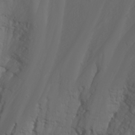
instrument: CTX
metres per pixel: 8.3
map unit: Nhu
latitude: -7.7477
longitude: -90.2523
